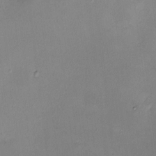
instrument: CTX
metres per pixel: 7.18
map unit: HNhu
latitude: 6.7624
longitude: 7.2376
